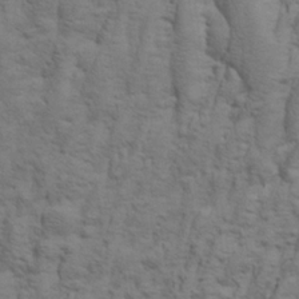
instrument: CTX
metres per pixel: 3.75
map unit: Aa
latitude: 21.5182
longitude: -142.1956
